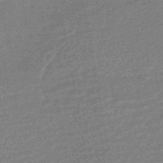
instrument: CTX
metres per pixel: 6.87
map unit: HNhu
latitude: -44.0472
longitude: 99.4643
